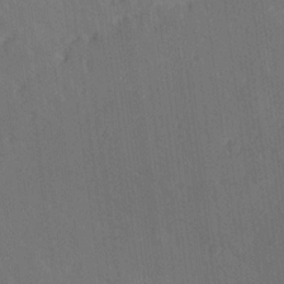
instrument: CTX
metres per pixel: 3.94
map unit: Ave
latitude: 19.4237
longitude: -137.3482
